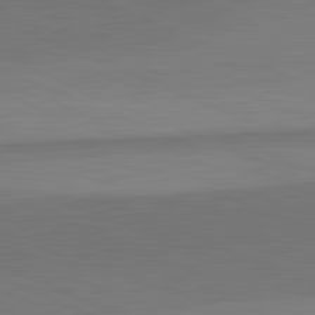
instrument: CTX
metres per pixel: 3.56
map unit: lApd
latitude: 82.7057
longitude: 157.5777
